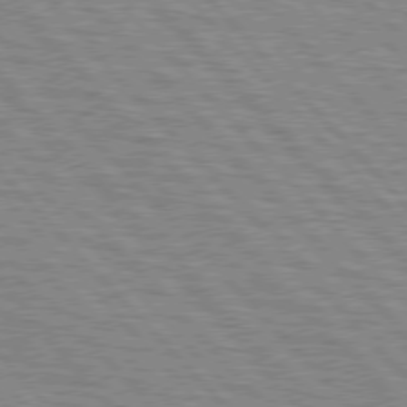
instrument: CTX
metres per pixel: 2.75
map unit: lApd
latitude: 76.7624
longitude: -72.6302
